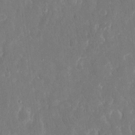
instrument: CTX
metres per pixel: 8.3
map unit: eHh
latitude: 15.3104
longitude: -72.8380
